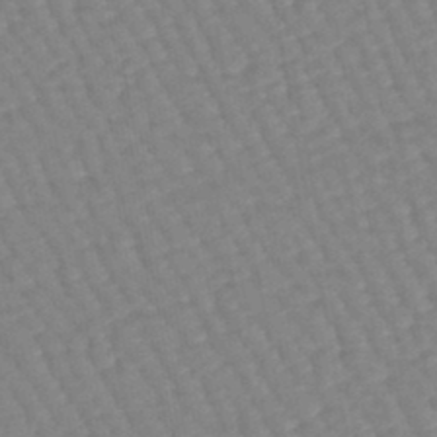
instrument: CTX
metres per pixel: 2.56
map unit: lHb
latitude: -44.6707
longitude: 80.3495
